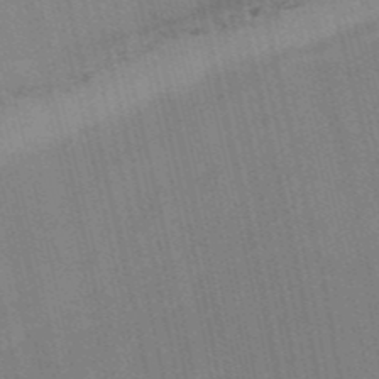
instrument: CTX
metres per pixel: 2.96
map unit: HNb
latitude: -52.3117
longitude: -45.5938
